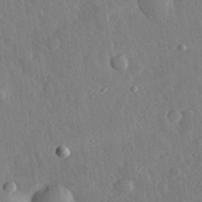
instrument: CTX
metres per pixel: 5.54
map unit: eHh
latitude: 31.5560
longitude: -79.5371
